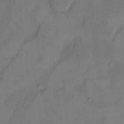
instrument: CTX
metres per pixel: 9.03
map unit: Hto
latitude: 8.0633
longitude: -59.5749
